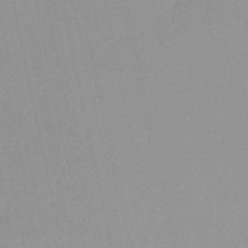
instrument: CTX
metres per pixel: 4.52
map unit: HNb
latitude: -52.2172
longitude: -51.1403
